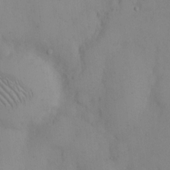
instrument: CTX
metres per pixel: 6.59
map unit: eHh
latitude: 12.6302
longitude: -61.4804
